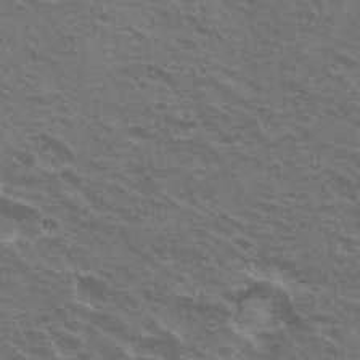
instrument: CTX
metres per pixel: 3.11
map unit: Hto
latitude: 22.7435
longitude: -31.0270
